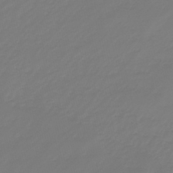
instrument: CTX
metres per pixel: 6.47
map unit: eHb
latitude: -46.5384
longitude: 82.8408
